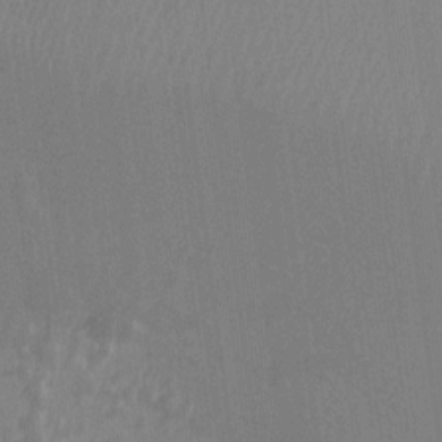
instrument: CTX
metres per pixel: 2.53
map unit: Ht
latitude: -1.1432
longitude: -20.4034
